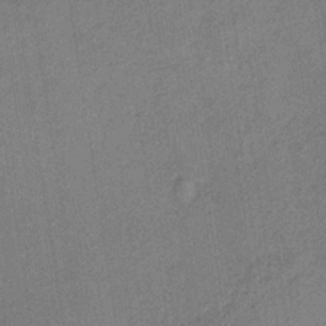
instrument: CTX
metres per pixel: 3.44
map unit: HNb
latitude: -32.1984
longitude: 62.5384
